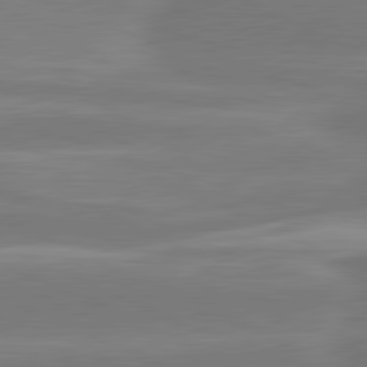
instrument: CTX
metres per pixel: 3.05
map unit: lApd
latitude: 81.4237
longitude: -135.5371
